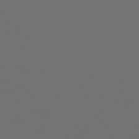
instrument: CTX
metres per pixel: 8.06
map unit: Hpe
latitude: 75.1403
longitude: -129.8961
